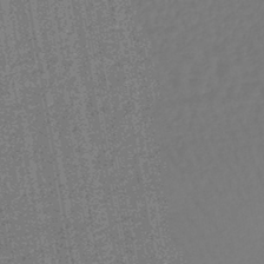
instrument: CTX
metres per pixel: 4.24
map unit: lHb
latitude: -43.3887
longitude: 65.5588
